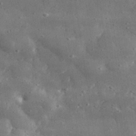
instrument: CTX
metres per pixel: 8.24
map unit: lHvf
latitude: 31.2159
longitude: -88.8569
